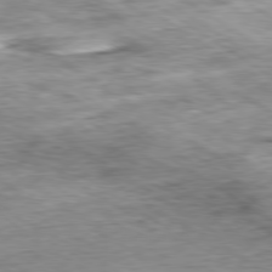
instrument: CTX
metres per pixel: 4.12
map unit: Hpe
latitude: -80.1795
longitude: 21.3887
